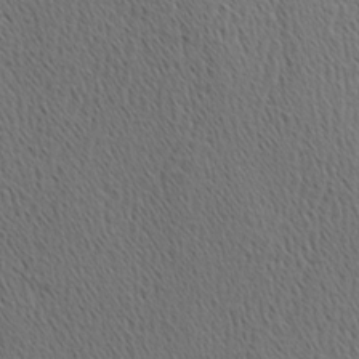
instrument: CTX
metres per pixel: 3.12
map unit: Hve
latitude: 3.2726
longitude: -124.8191
